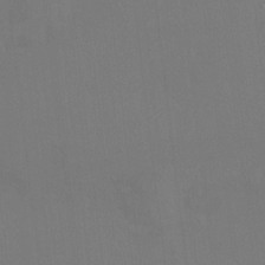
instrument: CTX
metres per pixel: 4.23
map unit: HNhu
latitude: 5.7450
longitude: 4.1416
